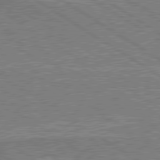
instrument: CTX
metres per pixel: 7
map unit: lApd
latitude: 79.7261
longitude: 169.4454
